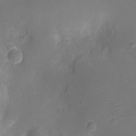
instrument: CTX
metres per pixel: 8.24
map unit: Ht
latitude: -11.2187
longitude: -23.1781
